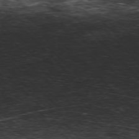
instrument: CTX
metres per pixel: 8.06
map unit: Hpe
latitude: -77.2943
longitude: 12.9731
